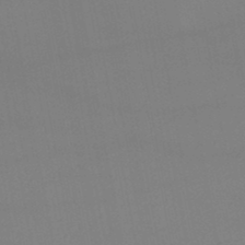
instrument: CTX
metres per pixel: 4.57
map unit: lHb
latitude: -46.7652
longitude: 75.4644
